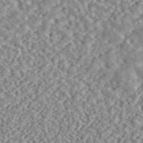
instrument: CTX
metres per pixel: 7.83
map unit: ANa
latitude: 45.8394
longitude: 50.5007
